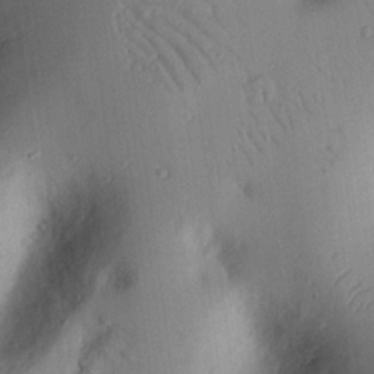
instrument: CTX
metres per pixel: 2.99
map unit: eHh
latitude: 25.6127
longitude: -76.3467
